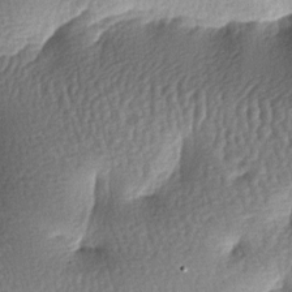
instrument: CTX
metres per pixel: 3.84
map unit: lAa
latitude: -7.1053
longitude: -127.2348
